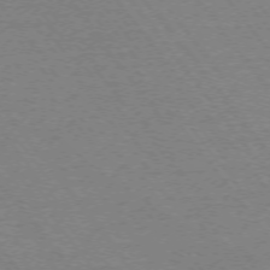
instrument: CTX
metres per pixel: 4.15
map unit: Ap
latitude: -74.4818
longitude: -77.0269
